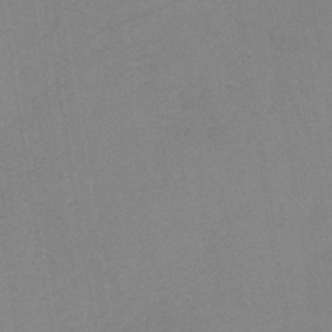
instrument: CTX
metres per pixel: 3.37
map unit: lHb
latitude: -44.0472
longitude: 64.5007
